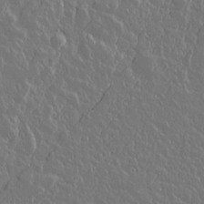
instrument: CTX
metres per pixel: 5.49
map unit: lAvf
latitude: 15.0648
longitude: -127.8206
